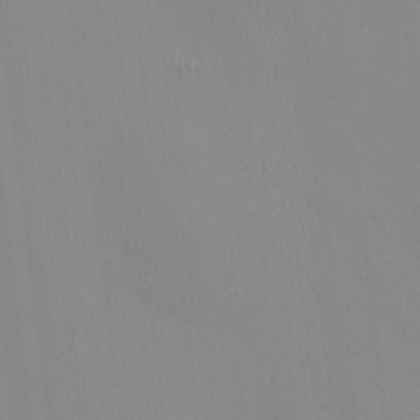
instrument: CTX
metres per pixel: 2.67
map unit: HNhu
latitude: 7.1592
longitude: 12.6330
